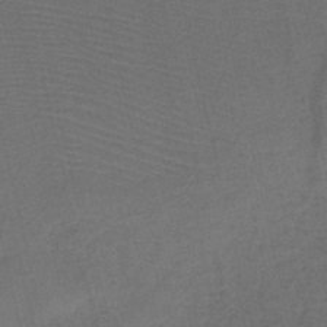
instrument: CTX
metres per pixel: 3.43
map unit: HNb
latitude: -47.8044
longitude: -41.3670
